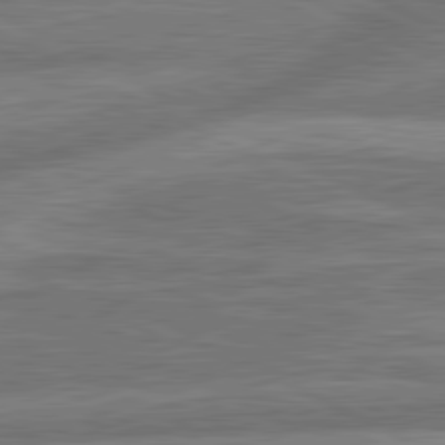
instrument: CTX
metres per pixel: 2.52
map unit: lApd
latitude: 81.1403
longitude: -166.7246
